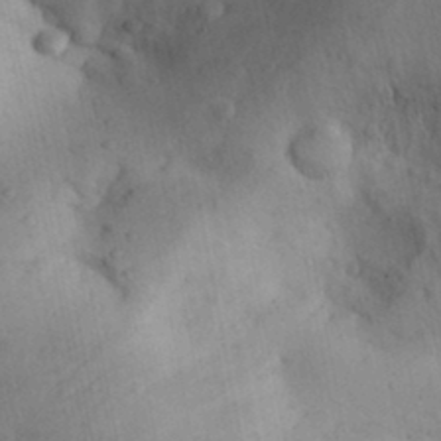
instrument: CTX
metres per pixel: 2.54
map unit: Aa
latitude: 30.7247
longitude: -144.3845
